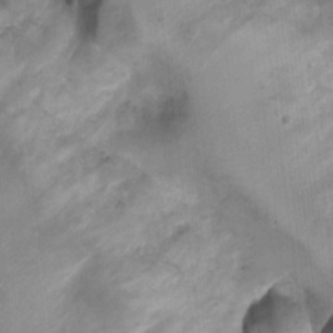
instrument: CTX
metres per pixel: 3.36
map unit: Ht
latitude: 4.7057
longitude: -29.9528
